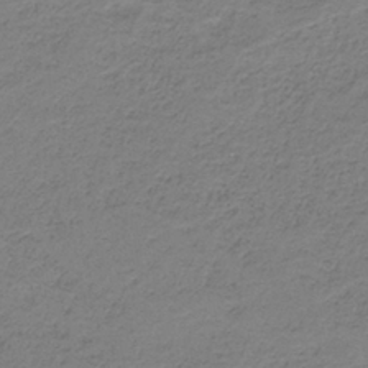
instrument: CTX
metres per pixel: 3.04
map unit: HNb
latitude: -36.6896
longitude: 54.1039
